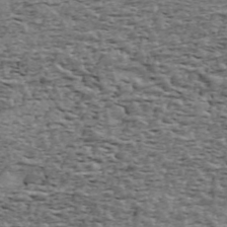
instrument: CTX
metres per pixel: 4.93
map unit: ANa
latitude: 43.4615
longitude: 47.0108
